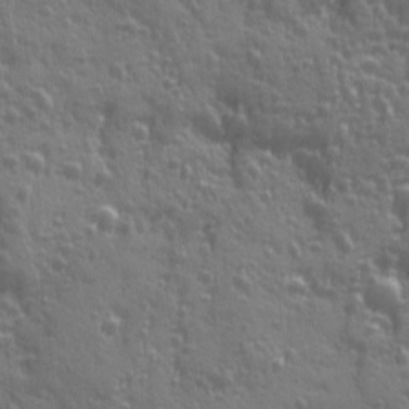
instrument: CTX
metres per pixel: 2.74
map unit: Ave
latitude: 12.3090
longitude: -103.9717
